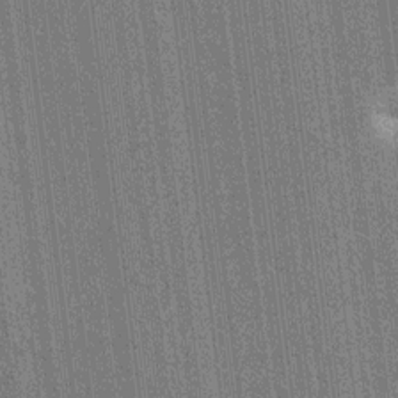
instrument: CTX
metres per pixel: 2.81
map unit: HNhu
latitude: 7.5749
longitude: -5.9717
